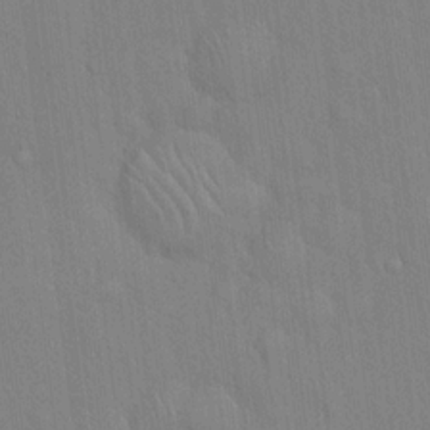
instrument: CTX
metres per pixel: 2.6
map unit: Hto
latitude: 16.3467
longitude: -57.6882
